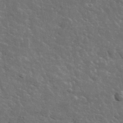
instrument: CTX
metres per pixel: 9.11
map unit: lHvf
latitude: 37.3482
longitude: -88.4412
